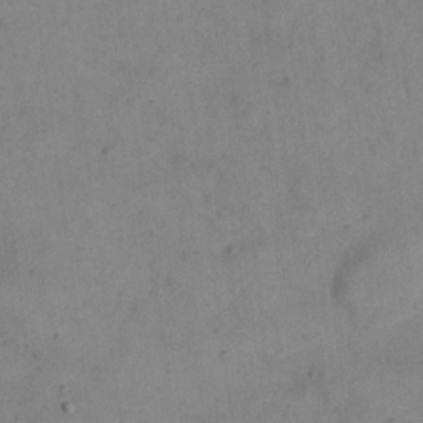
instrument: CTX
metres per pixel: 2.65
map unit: eHh
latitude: 21.1403
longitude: -61.6316
